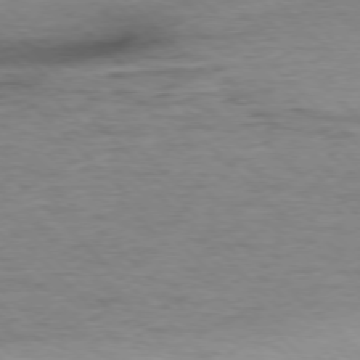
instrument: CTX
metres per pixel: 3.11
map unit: Ap
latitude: -77.2565
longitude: -94.4601
